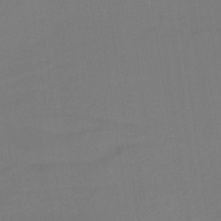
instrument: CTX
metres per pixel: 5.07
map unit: HNb
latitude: -37.1809
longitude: 54.8219
